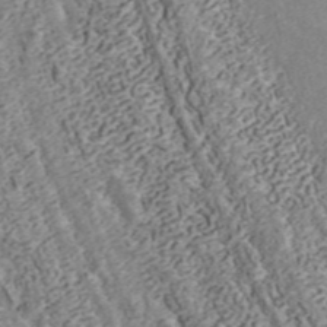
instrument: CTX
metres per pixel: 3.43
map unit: ANa
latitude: 43.3293
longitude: 29.4454
